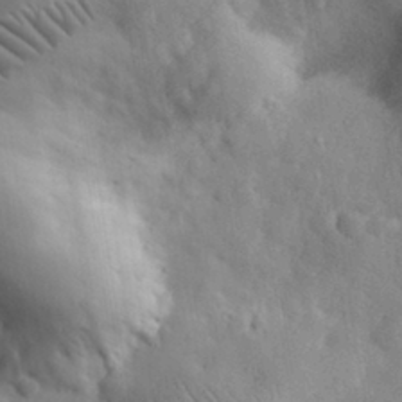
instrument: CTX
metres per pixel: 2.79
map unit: eHh
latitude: 31.6505
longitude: -72.7436
